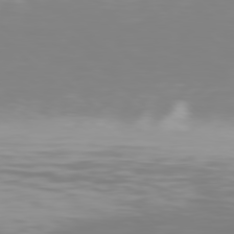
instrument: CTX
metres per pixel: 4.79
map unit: Hpe
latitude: 77.9339
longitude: -134.4979
